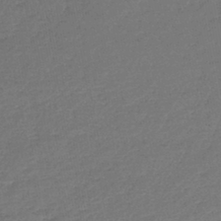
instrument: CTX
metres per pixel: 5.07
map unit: lHb
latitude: -44.7085
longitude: 59.1998
